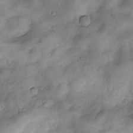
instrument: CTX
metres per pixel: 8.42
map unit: Nve
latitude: -25.6155
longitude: -148.9892
